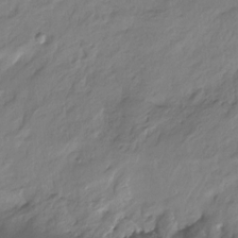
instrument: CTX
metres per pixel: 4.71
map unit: Ht
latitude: -14.5196
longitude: -52.5735
